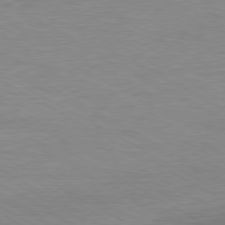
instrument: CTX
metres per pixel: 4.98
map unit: Ap
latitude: -80.6708
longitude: -87.1214
